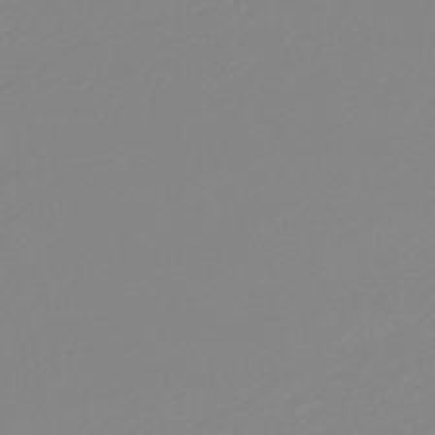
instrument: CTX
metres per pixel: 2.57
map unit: lHb
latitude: -44.6707
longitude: 54.9920
